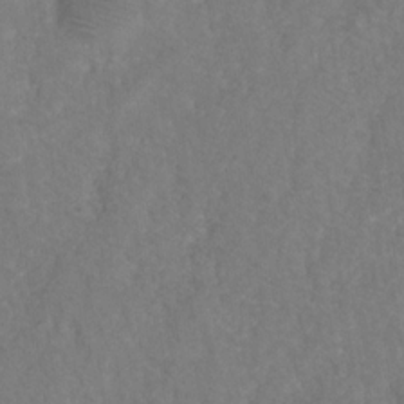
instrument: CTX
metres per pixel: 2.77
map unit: HNhu
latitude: -28.5007
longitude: 74.8030
